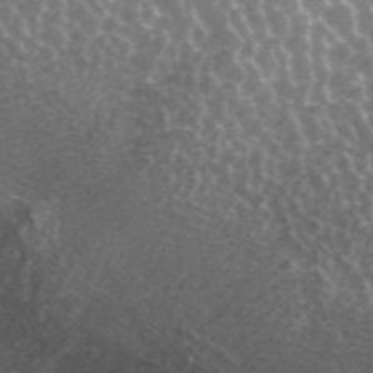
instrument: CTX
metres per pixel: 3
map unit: ANa
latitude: 43.4804
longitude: 24.9542
